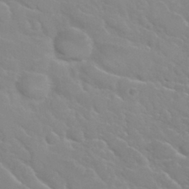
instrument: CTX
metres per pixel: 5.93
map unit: Nhu
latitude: 31.4238
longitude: -50.9324
